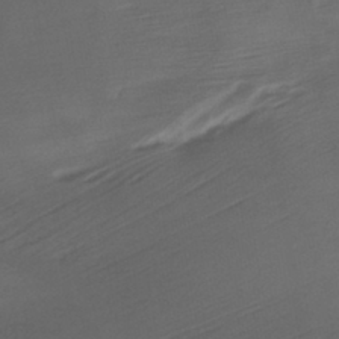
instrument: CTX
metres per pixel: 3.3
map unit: HNhu
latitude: -42.7085
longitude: 103.1431
